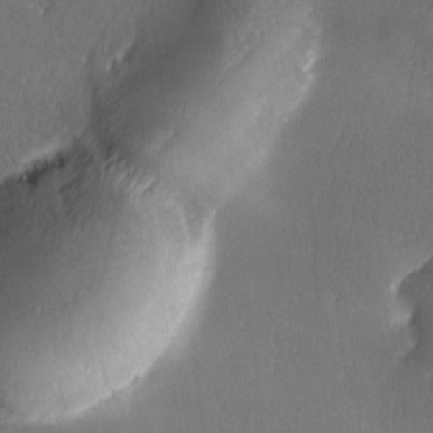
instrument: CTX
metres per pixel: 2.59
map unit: Ave
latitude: -6.5762
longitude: -120.9325
